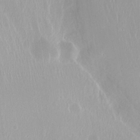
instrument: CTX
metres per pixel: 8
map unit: Hto
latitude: -13.5966
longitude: -41.3103
